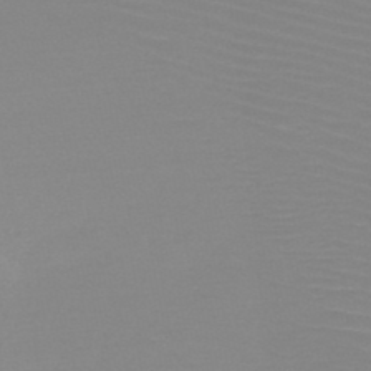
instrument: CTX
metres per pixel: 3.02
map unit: HNb
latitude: -48.0850
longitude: -43.2726
